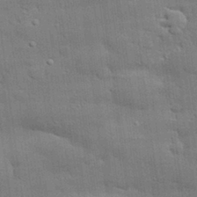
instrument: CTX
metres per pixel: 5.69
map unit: eHh
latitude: 29.7449
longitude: -82.9513
